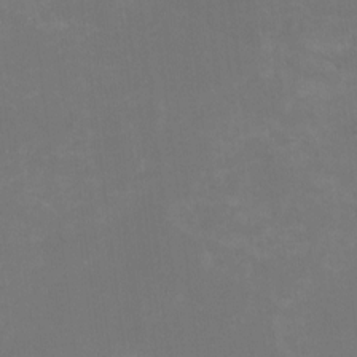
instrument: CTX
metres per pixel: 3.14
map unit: HNhu
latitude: -1.9367
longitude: -3.8772
